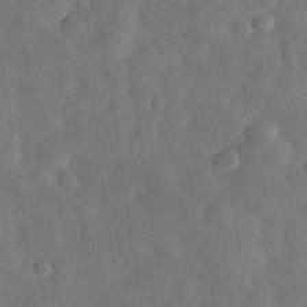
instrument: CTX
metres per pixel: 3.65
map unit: eHh
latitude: 31.1404
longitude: -76.0255
